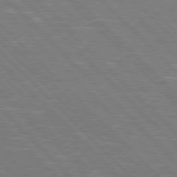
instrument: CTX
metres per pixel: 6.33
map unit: Hpe
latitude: 77.1592
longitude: -126.9892
